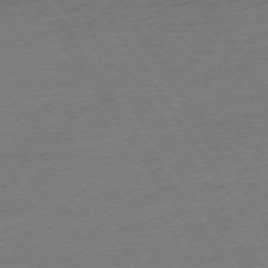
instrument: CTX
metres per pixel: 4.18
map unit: Ap
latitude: -74.0094
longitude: -84.4412
